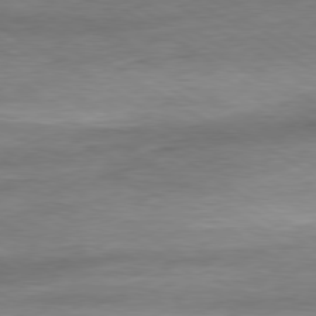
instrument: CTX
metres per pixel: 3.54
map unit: Ap
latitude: -80.4629
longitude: -79.2159
